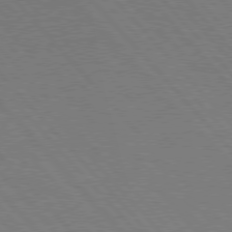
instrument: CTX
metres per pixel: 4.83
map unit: Hpe
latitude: 77.0080
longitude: -153.6505
